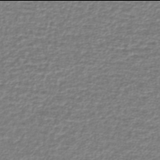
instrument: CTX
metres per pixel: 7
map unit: lHb
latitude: -42.0094
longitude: 70.0094
